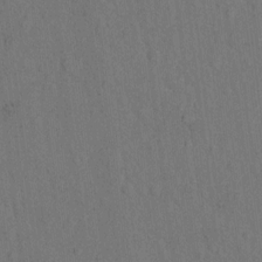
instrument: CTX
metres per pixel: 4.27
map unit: Hto
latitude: 9.8395
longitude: -60.9702
